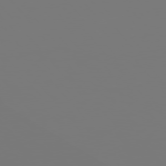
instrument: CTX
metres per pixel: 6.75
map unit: Hpe
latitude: 75.8205
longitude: -143.0459
